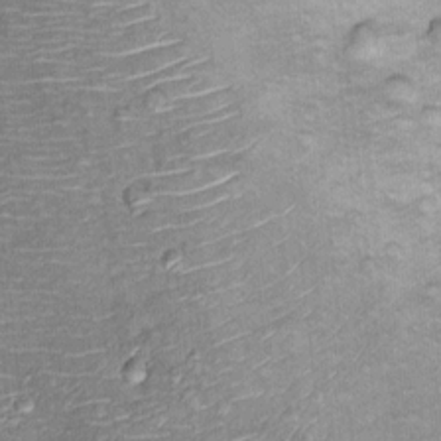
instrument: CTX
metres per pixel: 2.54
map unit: Ht
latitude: 10.0633
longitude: -37.7072
